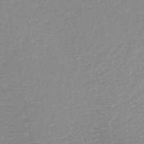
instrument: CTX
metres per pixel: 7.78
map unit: HNb
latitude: -49.0487
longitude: -44.3845
